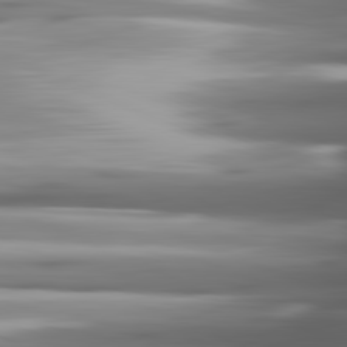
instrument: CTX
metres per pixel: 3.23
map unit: lApd
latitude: 81.8583
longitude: -140.5923
